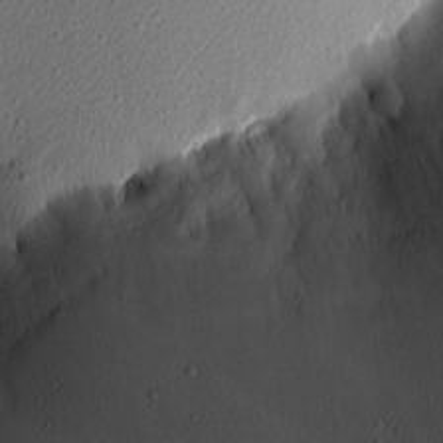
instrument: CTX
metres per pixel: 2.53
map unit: Nhu
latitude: 0.8947
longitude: -77.5749
